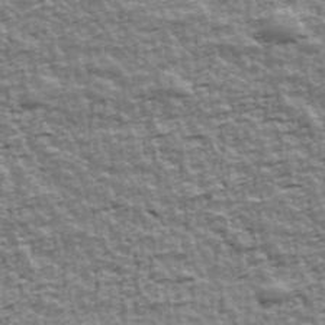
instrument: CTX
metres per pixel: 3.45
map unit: Ave
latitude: 42.4979
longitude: -112.6868
